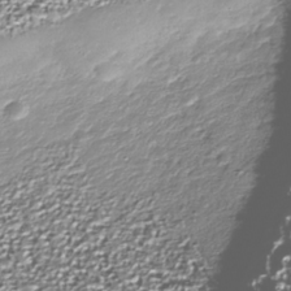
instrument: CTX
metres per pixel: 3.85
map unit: Nhu
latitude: -38.6519
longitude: -83.1214
